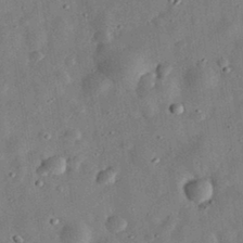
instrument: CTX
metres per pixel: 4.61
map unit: eHh
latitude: 32.6679
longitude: -76.4601
